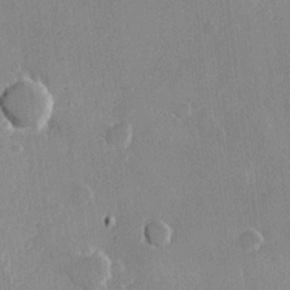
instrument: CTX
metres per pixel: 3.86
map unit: Hve
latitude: 22.2900
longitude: 148.6897
